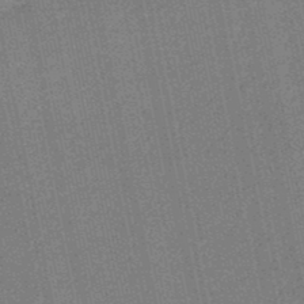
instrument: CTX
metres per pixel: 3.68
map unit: HNb
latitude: -49.0676
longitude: 59.8989
